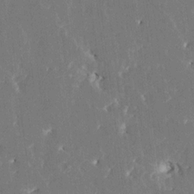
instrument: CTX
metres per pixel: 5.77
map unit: HNhu
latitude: 5.1592
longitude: -6.3089
